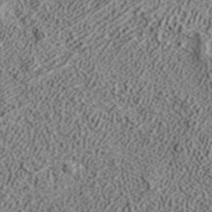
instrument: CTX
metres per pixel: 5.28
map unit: ANa
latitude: 39.3859
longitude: 18.0283
